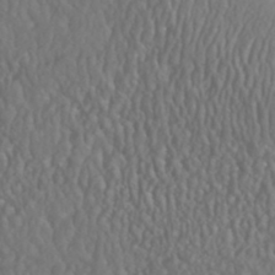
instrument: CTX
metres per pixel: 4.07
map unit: HNhu
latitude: -46.2361
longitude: 104.3306
